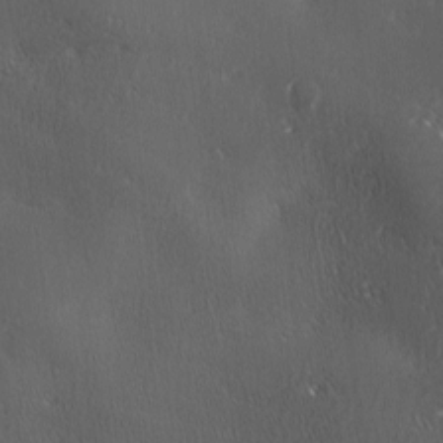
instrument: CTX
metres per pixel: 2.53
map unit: Ave
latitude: 0.5545
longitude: -113.9528
